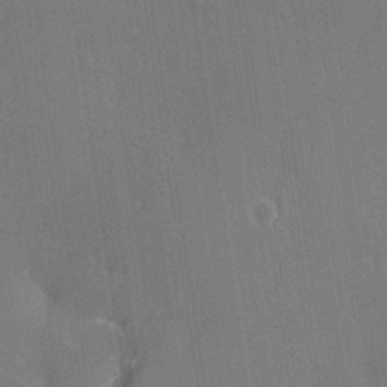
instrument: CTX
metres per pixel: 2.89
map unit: Hve
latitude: 28.3278
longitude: 145.3132
